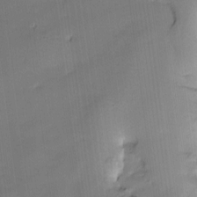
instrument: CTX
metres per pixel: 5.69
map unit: Hve
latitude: -10.0661
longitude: 176.3117
